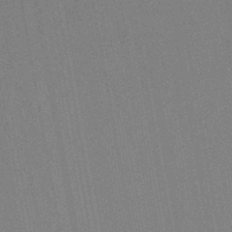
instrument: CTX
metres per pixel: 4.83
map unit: lHb
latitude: -48.8597
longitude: 73.2376
